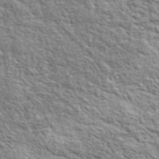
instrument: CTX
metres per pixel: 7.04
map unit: lHvf
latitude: 37.9528
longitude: -88.6680
